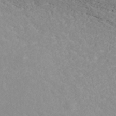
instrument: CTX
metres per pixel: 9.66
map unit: ANa
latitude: 41.2536
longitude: 28.5952
